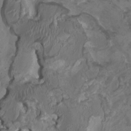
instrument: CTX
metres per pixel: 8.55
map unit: HNhu
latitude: 2.9513
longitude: -3.1403
